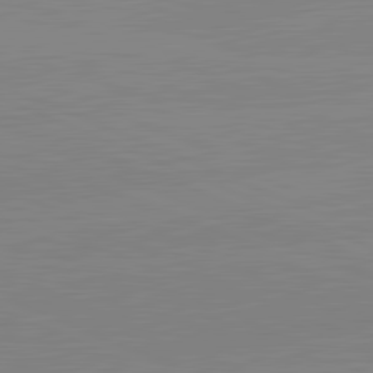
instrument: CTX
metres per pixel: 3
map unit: lApd
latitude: 81.8772
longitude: -156.6679
